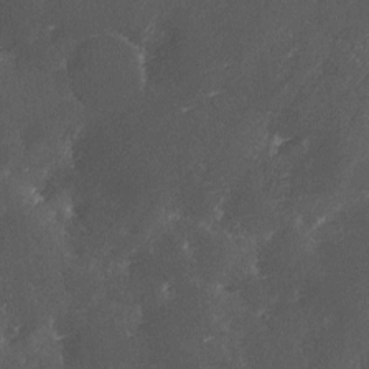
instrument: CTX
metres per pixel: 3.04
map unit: Ave
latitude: 1.8772
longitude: -111.6694
